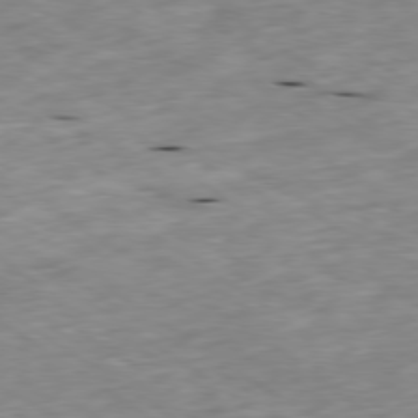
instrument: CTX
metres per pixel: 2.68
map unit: Ap
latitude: -79.5966
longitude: -91.1970
